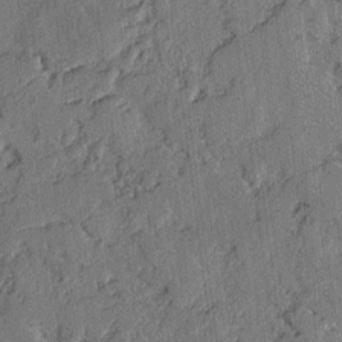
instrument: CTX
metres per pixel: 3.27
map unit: lAvf
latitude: -2.5951
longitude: -107.7261
